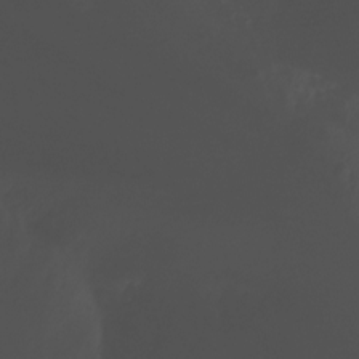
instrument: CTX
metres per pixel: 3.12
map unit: Nhu
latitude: -11.7289
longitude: -35.7638
